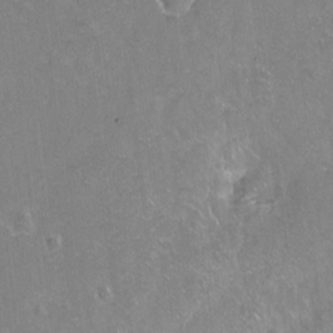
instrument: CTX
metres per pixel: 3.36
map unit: Hto
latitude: -14.1984
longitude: -42.0444
